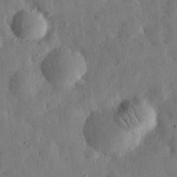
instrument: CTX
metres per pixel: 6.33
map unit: eHh
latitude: 31.3860
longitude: -76.5923
